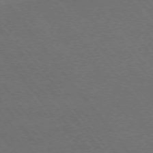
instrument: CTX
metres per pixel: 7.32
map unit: Ap
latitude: -75.4266
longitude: -74.7246
